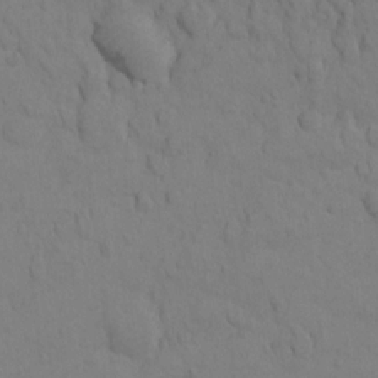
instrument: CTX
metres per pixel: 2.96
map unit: Ht
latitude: 10.6680
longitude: -33.2726
